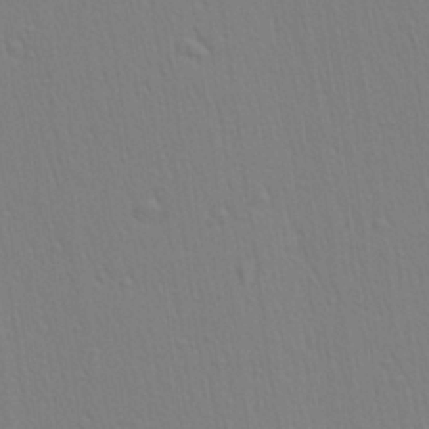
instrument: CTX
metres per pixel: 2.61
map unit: Aa
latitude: 27.6694
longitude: -139.5749
